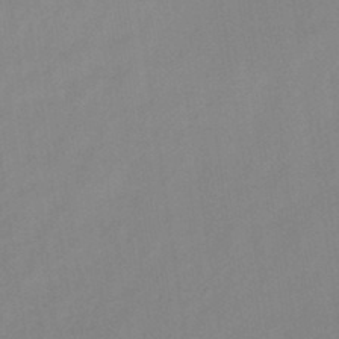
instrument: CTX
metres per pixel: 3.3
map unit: lHb
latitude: -44.9920
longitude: 67.0864
